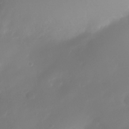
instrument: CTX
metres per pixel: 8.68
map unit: Nhe
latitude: -34.5385
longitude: -145.0836
